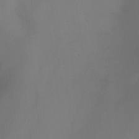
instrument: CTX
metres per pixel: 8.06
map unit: Nhu
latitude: -15.7478
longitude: -57.4993
